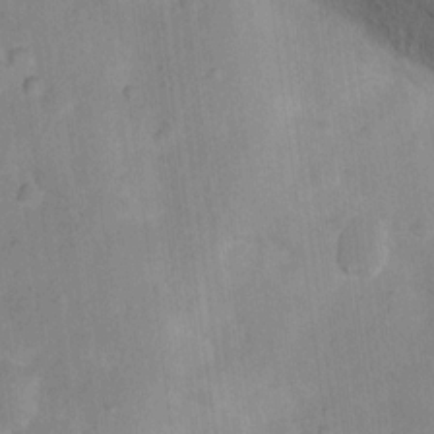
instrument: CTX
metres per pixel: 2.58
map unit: Ht
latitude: 12.5357
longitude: -40.4412
